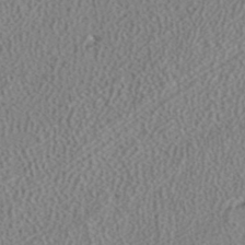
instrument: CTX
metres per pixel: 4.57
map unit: ANa
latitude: 39.4804
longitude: 24.5763
